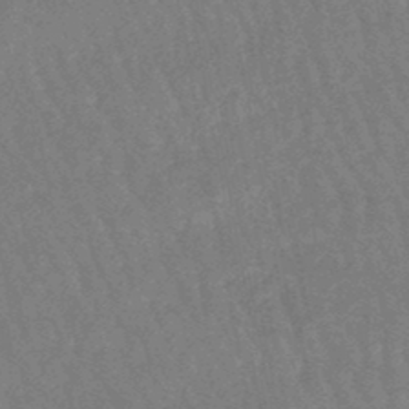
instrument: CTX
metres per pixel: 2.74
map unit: eHb
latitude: -46.1983
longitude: 79.8611
